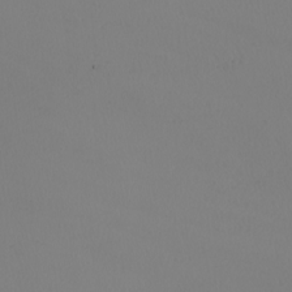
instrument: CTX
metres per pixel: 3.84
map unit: Nhu
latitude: -7.9178
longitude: -94.8002
